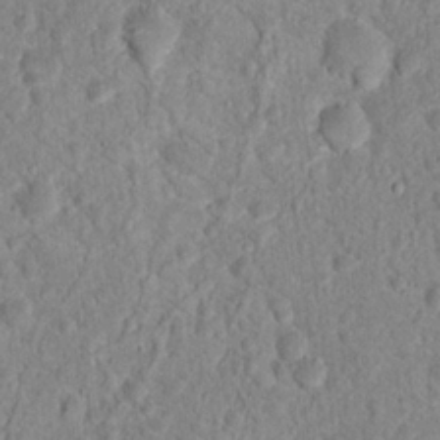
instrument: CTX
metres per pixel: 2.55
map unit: Hto
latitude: 17.4237
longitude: -34.7057
